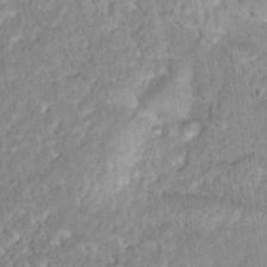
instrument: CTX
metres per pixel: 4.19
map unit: Nhu
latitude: 16.4979
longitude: -31.3104
